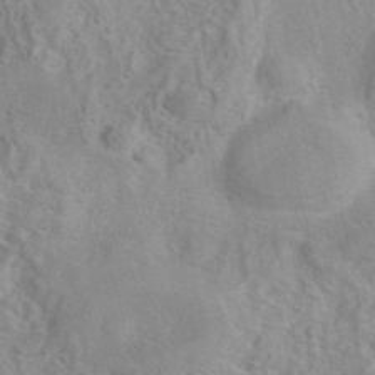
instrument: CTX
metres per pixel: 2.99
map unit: eAb
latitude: 41.0647
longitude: 105.4076
